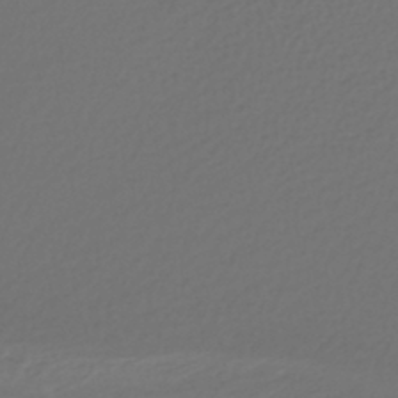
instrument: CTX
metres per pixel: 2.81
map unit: lHb
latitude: -43.7666
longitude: 71.5588
